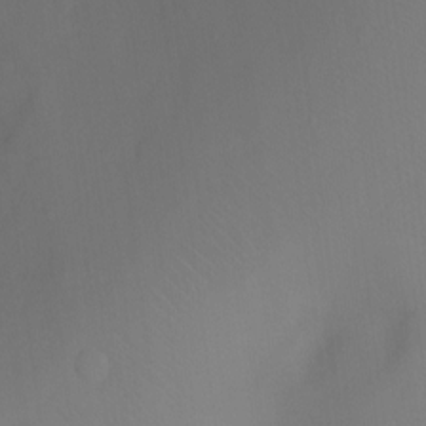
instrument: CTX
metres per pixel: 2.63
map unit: Ht
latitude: -3.3320
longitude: -27.7450
